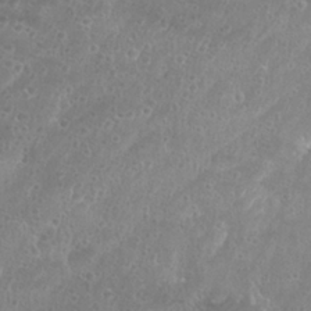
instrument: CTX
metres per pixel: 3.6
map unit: Nhu
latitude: 26.8758
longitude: -52.1200
